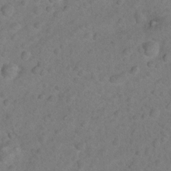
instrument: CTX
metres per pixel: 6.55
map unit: Nhu
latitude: 9.3482
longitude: -23.1781
